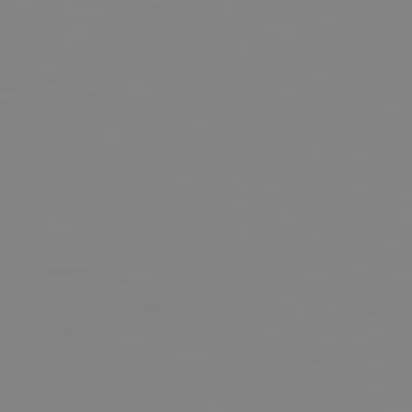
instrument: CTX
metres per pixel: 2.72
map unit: Hpe
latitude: 74.6679
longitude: -127.4993
